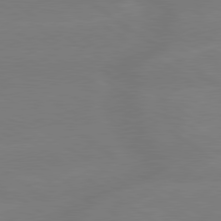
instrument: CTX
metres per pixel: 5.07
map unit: lApd
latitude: 79.3860
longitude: -142.6680
